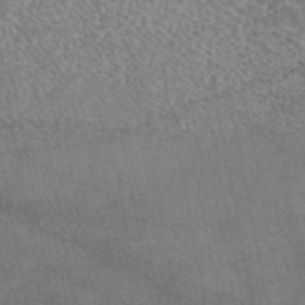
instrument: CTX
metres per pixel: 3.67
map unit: eAb
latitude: 44.5168
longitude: 108.0661
